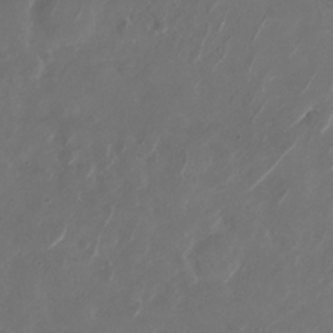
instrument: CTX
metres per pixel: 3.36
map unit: Nhu
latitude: -28.4818
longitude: -71.0458
